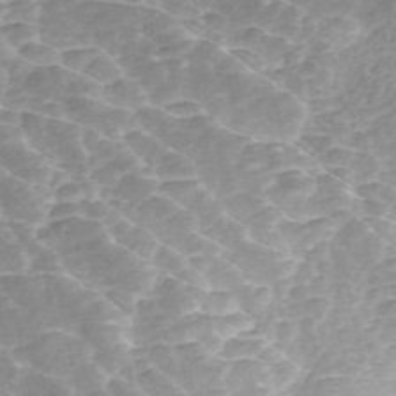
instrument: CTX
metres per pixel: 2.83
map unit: ANa
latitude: 45.8772
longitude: 25.1998
